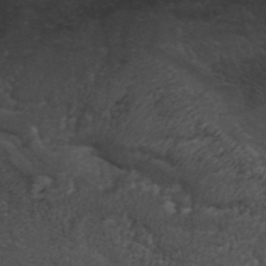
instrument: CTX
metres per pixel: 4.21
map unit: ANa
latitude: 41.3292
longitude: 53.8800
